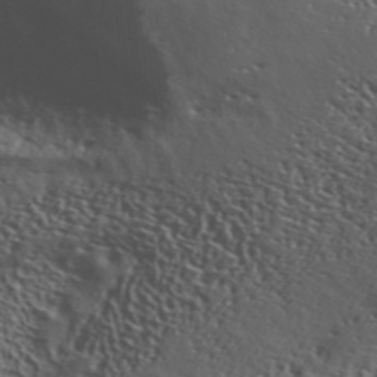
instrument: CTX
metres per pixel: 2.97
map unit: ANa
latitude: 42.3278
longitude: 50.6896
